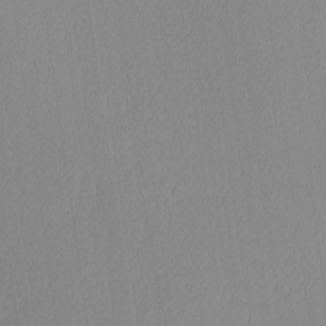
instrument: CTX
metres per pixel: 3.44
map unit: Ave
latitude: 3.0836
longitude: -114.9513
